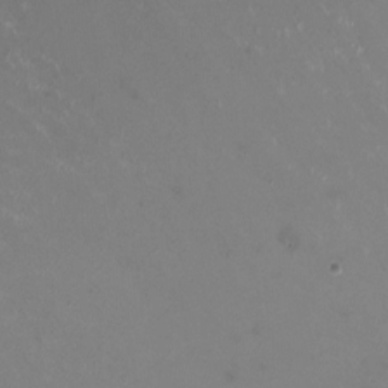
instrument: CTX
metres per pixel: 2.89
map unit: HNhu
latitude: -0.7464
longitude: -3.0269
